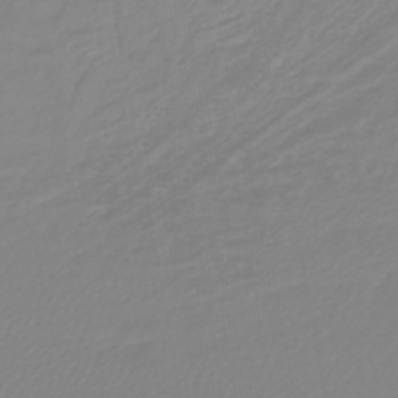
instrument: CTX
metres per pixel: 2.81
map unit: lHb
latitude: -44.7841
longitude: 75.6155
